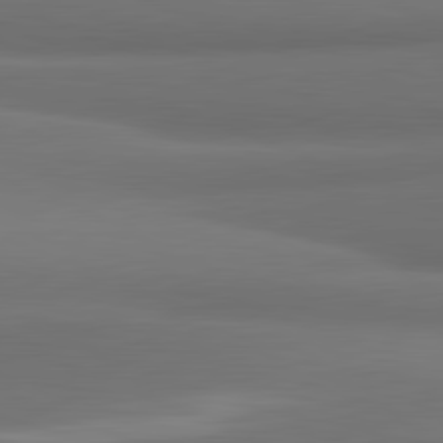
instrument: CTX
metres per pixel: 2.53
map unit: lApd
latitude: 81.8583
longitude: 170.7841
